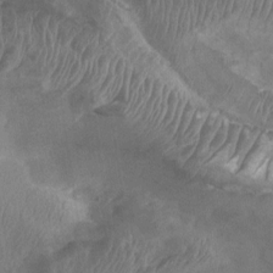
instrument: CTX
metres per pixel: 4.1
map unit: Htu
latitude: 2.4790
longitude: -19.9339
